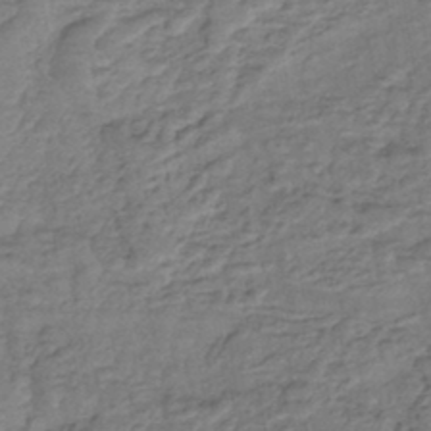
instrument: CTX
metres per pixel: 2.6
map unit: lHb
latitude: -43.0675
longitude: 78.4818
